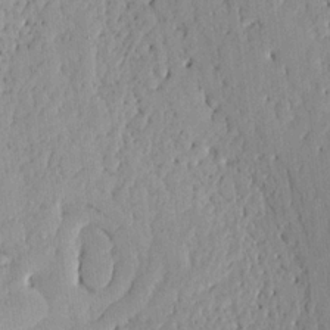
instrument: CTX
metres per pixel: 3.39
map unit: lHvf
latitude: 18.2144
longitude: -114.2522
